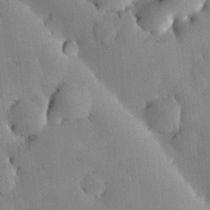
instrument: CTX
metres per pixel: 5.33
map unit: HNhu
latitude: 6.8380
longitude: 14.6141
